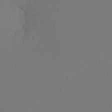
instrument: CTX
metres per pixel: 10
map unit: Htu
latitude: -7.1998
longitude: -33.3293
